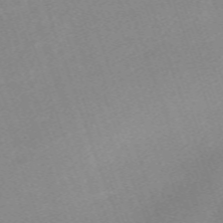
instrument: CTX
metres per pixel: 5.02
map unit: eHh
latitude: -64.0472
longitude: 50.8408
